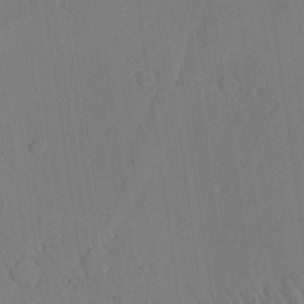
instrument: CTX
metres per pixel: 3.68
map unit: Aa
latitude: 26.8758
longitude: -137.8017
